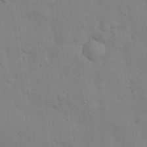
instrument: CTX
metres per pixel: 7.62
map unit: Nhu
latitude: 28.1011
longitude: -69.5938
